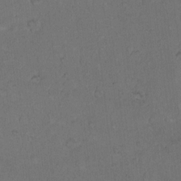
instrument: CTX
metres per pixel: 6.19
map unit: Hto
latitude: 9.7828
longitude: -60.0822
